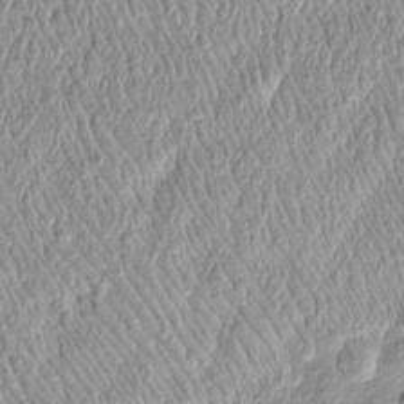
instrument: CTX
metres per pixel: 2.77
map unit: Htu
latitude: -4.5951
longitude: 159.5210
